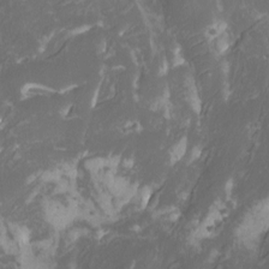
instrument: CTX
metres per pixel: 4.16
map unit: Htu
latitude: -11.3321
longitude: -74.1767
